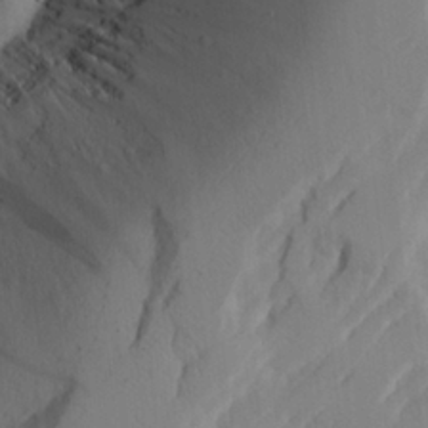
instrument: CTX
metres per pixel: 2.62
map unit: Aa
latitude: 25.4426
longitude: -131.5938
